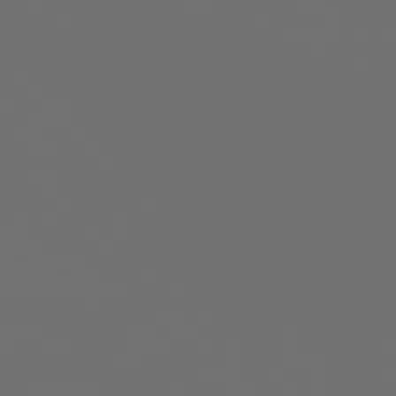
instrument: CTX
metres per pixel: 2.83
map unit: Hpe
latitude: 76.2900
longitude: -140.7813
